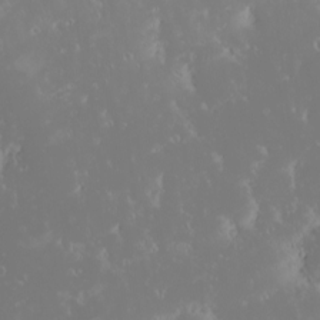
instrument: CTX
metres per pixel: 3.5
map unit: eHh
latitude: -1.7100
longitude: 20.0283
